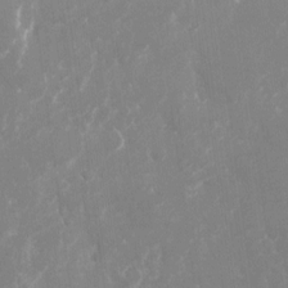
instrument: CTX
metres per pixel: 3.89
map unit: Nhu
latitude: -22.6330
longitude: -72.9325
